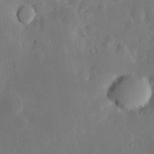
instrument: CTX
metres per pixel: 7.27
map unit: Hve
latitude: 24.8569
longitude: 150.0472
